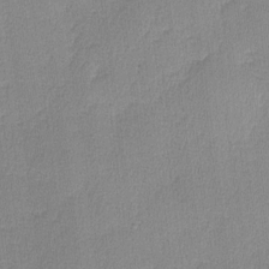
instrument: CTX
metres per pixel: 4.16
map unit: lHvf
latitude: -11.1053
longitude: -99.4993
